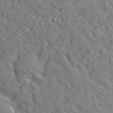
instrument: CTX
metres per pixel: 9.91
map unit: Ave
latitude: 14.5546
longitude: -139.7450
